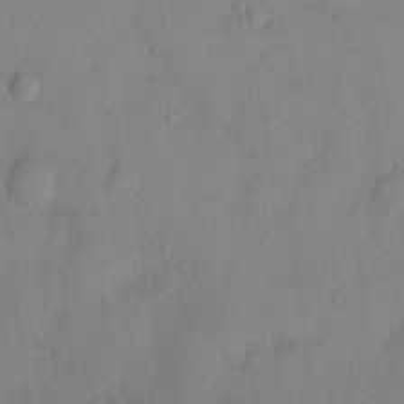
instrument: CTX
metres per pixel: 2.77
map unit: eHh
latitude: 13.6316
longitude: -62.1200
